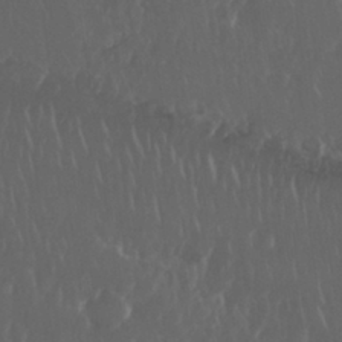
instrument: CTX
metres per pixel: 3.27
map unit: Nhu
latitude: 29.5560
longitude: -57.1214
